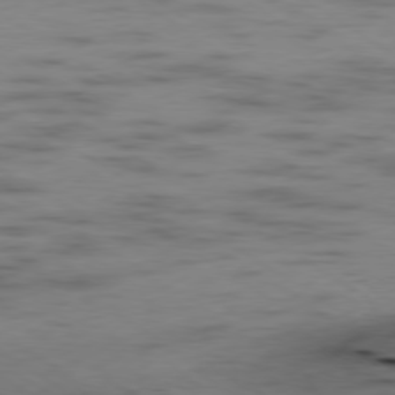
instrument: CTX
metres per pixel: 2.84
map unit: Hpe
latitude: -79.1620
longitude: -21.4616
